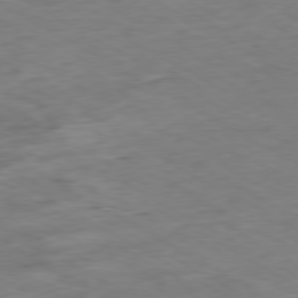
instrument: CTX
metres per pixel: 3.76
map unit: Ap
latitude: -80.2740
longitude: -83.8205
